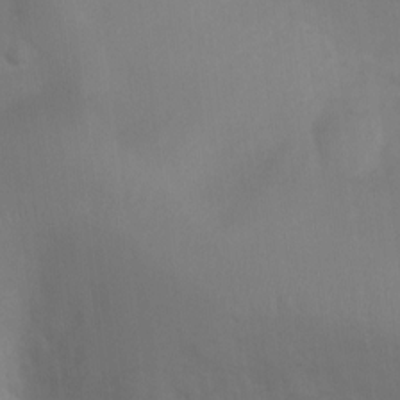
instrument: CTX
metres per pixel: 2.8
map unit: Ht
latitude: 2.3467
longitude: -23.3293
